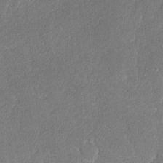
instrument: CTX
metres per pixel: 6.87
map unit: lAvf
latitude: -8.3117
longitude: -112.8758
